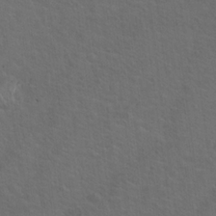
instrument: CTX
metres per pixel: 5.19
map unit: Hto
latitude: 19.5560
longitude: -54.1389
